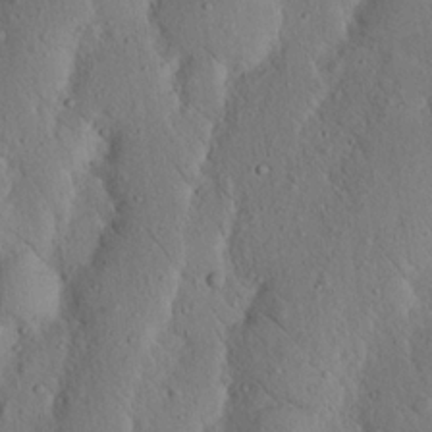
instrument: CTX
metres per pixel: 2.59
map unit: Nhu
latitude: 20.0255
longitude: -75.0081
